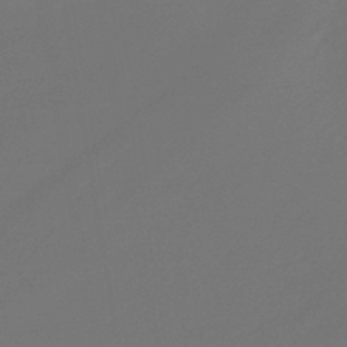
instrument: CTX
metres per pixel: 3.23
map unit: lHb
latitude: -43.7477
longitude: 75.7100
